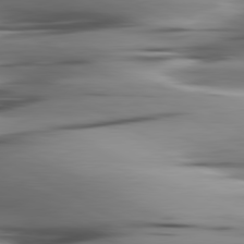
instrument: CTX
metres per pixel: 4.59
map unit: lApd
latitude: 80.4790
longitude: -123.5560
